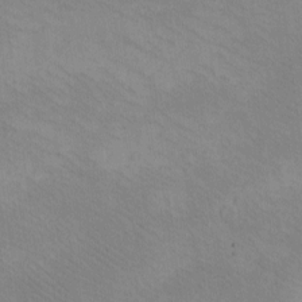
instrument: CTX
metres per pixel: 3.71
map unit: eHh
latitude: -8.3495
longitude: -68.2333
